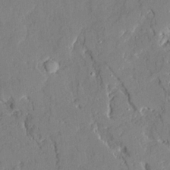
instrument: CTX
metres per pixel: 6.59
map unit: Ave
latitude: 22.0633
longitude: -128.6112
